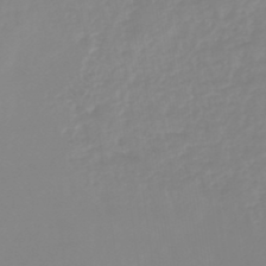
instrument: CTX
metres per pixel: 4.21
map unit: lHb
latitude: -44.4440
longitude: 79.1053
